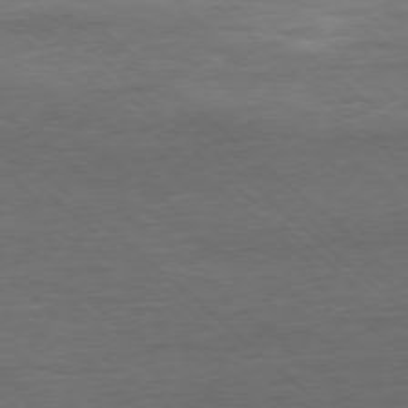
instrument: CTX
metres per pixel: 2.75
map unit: Ap
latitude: -77.8800
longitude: -93.4804
